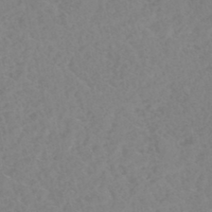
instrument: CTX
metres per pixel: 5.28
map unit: HNhu
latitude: -46.6518
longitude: 30.5007
